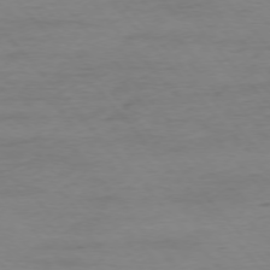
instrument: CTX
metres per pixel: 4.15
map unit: Ap
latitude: -76.5763
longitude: -83.8772
